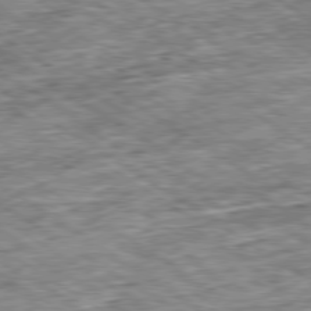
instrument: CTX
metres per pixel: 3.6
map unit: Ap
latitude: -79.7099
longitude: -74.8191
